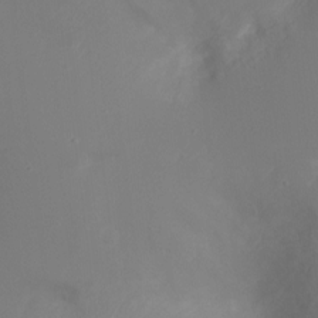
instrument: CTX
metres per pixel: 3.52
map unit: Ht
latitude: -1.0676
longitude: -32.6868
